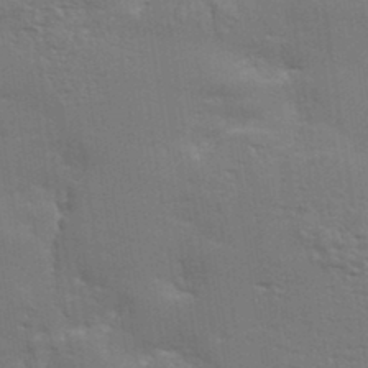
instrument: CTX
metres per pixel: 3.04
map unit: eHh
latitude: 36.0822
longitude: -133.1403
